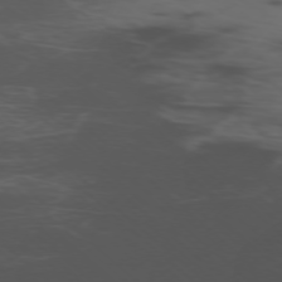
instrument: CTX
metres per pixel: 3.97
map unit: Ap
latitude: -76.5763
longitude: -67.0647
